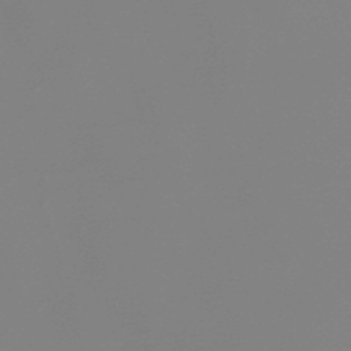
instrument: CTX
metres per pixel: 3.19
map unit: lHb
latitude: -48.8975
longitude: 68.2550
